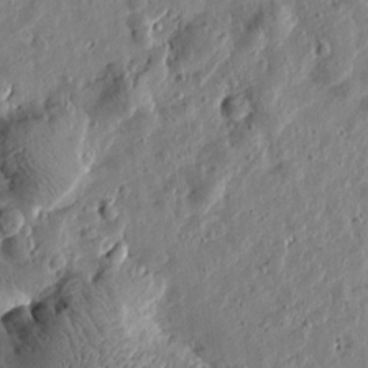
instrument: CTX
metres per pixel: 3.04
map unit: Htu
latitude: 0.3845
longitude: -177.8961
